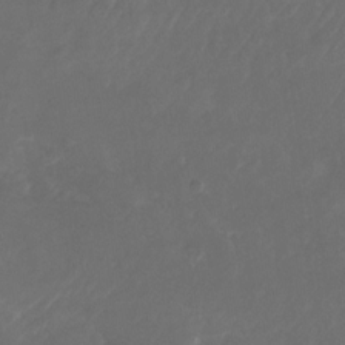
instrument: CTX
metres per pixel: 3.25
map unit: Nhu
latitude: -27.7477
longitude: -72.6302
